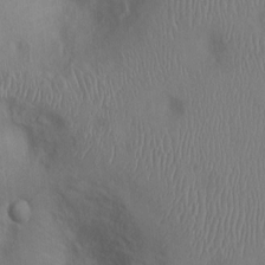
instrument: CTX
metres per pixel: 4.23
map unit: Ht
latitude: 0.2711
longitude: -13.3482
